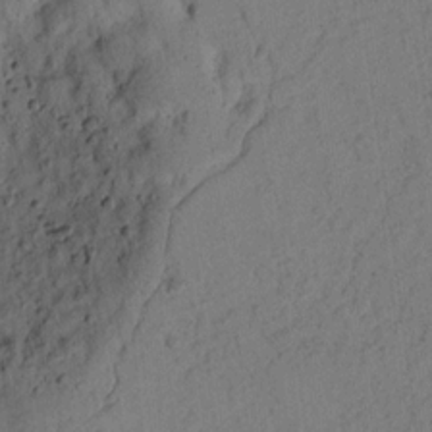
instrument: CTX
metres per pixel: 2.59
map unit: lAvf
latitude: 7.9528
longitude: 165.1054
